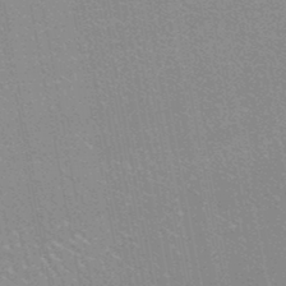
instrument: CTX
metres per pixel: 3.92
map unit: HNhu
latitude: -47.0297
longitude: 99.7477
